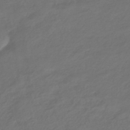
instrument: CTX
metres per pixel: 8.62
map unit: eHb
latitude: -43.4832
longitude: 86.8219
